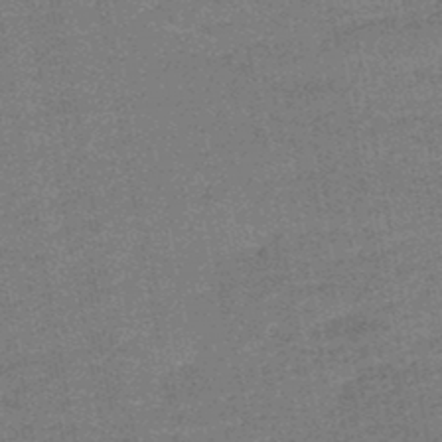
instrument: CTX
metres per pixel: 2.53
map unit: HNb
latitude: -47.8611
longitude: -38.9891
